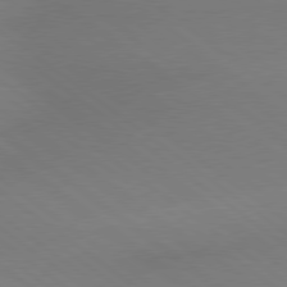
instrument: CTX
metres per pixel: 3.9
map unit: Hpe
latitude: 78.8569
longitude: -151.1970
